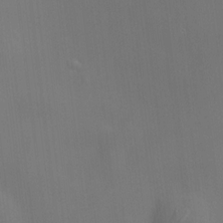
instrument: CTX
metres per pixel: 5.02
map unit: HNhu
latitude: 10.0633
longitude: 10.3684
